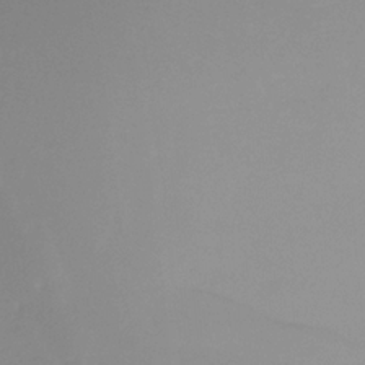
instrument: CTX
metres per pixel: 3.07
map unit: Ht
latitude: -12.3684
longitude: -47.0837
